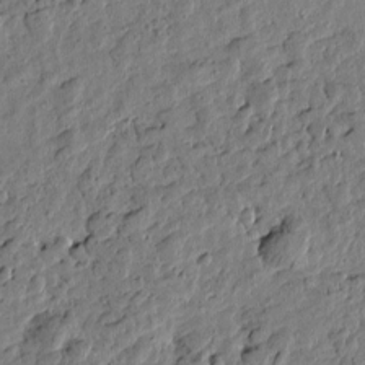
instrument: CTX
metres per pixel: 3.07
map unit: Htu
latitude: 0.3089
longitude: -178.3468
